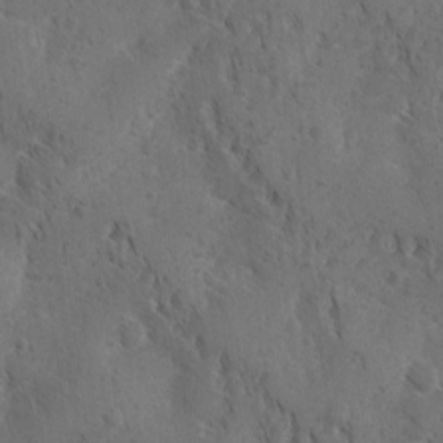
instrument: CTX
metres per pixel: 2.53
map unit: Ave
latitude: -10.1984
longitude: -119.3292
